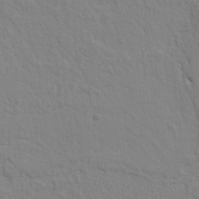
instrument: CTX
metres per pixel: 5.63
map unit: Ht
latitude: 8.2901
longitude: -77.1970
